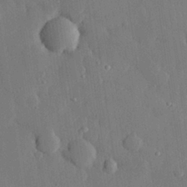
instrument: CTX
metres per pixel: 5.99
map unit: eHh
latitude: 28.2144
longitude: -79.2915
